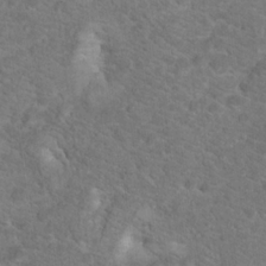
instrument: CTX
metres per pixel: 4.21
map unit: Hto
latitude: 18.2900
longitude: -37.0081
